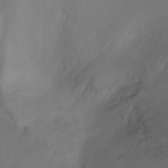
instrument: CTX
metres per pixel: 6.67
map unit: Ht
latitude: -10.7652
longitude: -27.7450
